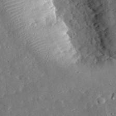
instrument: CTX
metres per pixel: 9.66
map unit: lHvf
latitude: 32.4601
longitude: -83.6127
